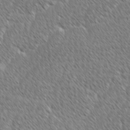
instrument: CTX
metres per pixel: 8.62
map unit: lAvf
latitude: -1.8045
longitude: -114.6679
